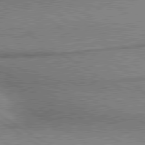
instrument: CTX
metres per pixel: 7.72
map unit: lApd
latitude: 80.3089
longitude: 165.2565
